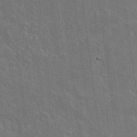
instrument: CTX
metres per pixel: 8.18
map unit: lAvf
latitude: 15.8584
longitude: -128.4412
